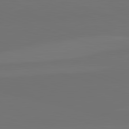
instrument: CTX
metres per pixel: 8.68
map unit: lApd
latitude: 82.4034
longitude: 144.2928
